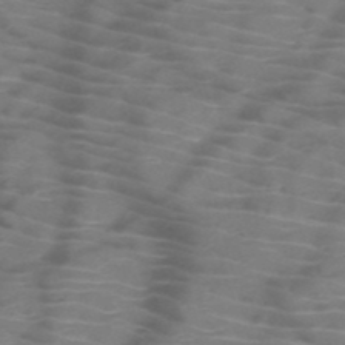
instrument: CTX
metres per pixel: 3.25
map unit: HNb
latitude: -50.4818
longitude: -46.4601
